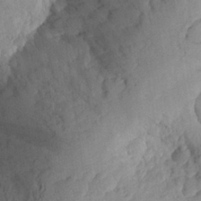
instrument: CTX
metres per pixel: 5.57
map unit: Aa
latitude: 26.1767
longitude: -146.3657
